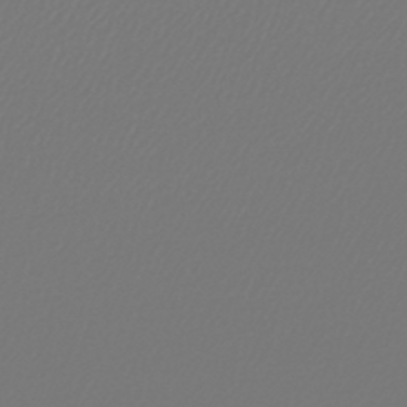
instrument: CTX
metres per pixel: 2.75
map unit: lHb
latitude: -42.9919
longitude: 67.5966
